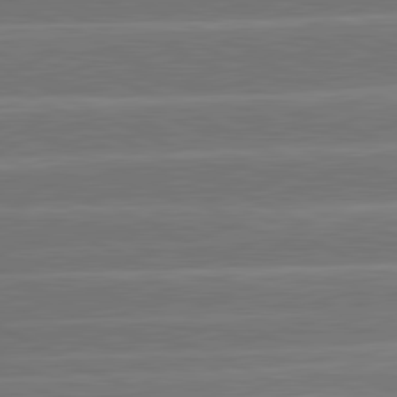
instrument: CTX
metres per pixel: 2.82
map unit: lApd
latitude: 81.5182
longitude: -134.7435
